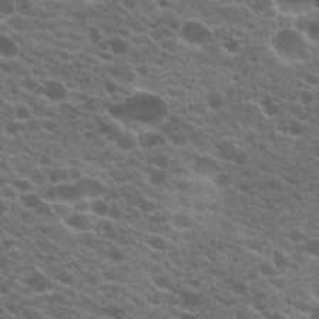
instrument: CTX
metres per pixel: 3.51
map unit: Hto
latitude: 20.4790
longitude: -36.1389
